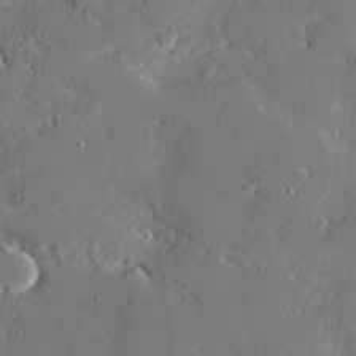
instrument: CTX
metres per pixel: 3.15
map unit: Ave
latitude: 19.8205
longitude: -127.8961
